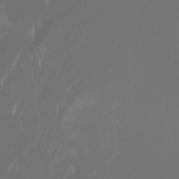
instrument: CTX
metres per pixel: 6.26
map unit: Nhu
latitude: -7.9367
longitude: -76.2144
